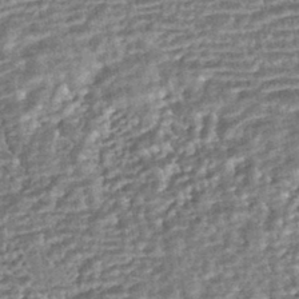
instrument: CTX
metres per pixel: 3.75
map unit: HNhu
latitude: -43.3698
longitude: 98.9164
